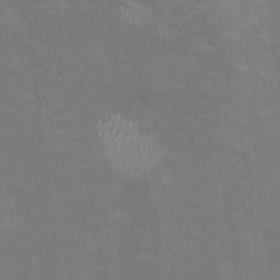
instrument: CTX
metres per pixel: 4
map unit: HNhu
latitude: -0.6330
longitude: -3.7827
